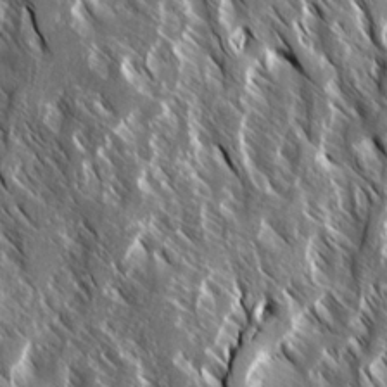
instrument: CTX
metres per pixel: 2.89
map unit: Ave
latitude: 14.8758
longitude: -133.9528
